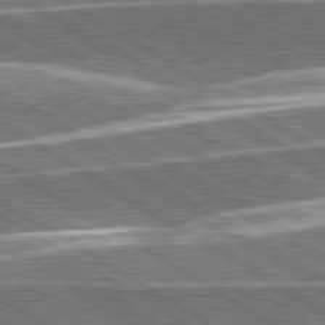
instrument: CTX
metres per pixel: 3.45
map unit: lApd
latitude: 79.7828
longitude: -96.1389
